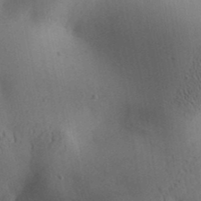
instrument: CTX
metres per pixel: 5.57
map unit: Aa
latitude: 30.6680
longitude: -142.6302
